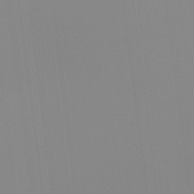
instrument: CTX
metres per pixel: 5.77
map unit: Ht
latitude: -14.6141
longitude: -51.6316
